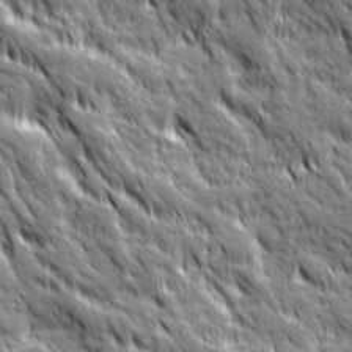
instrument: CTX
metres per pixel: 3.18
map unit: Ave
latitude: 19.8583
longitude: -134.7813
